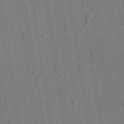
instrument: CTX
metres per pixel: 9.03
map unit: lHvf
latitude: 21.4427
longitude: 144.7085
